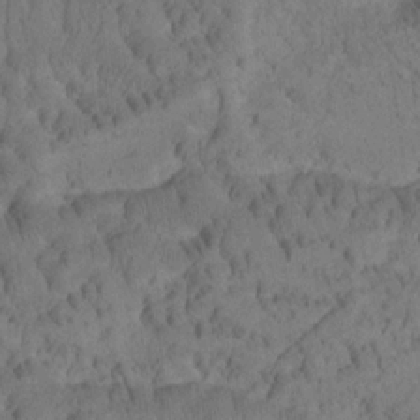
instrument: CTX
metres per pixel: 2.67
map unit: Htu
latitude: -3.4832
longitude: 172.7463
